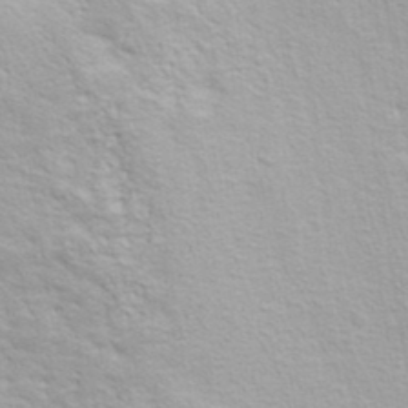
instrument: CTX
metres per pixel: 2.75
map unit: ANa
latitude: 36.5924
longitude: 13.1998
